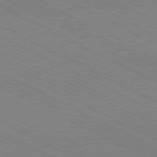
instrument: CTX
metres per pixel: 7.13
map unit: Hpe
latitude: -81.3510
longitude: 12.6141
